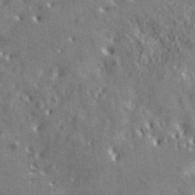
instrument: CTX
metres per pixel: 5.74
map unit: ANa
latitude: 39.3293
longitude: 20.1605
